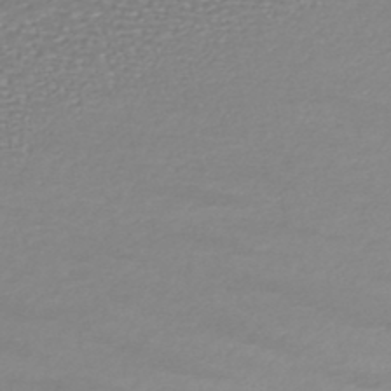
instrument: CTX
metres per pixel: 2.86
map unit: HNhu
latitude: -47.2376
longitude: 96.6897
